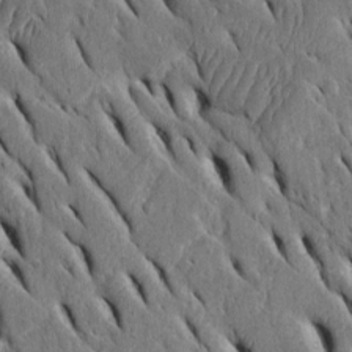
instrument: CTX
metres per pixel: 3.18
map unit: Htu
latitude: -2.4062
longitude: 151.3698
